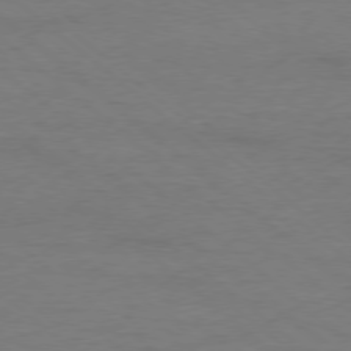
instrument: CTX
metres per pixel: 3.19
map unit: Ap
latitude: -78.5384
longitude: -87.4993
